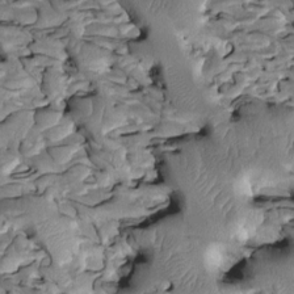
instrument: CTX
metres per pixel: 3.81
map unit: Htu
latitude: -1.8234
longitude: 149.2376
